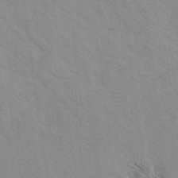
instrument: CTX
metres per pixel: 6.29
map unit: Ave
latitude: -1.7667
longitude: -112.0444
